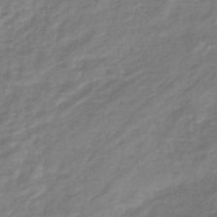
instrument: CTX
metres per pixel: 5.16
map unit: eHb
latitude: -37.7855
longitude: 76.3684
